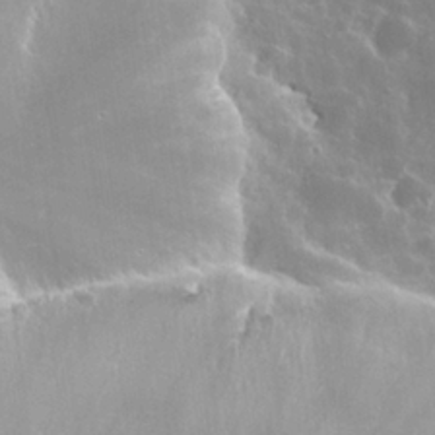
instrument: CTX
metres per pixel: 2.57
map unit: Nhu
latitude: 25.8961
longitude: -57.9906
